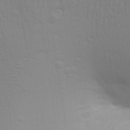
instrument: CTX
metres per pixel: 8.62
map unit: Aa
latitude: 28.6490
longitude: -139.0647
